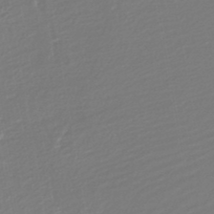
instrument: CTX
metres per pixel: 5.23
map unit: lHb
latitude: -45.0675
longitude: 60.0094
